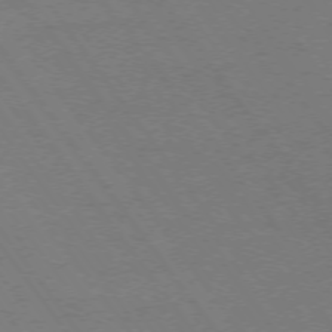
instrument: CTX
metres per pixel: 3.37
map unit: Ap
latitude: -75.2187
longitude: -75.5371
